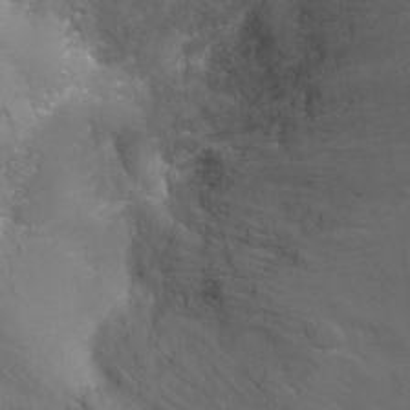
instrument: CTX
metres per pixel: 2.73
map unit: Ht
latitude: -0.7841
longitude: -17.2348
